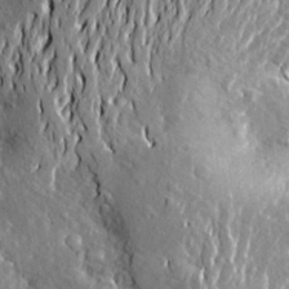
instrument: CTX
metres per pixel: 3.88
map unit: Aa
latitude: 20.6302
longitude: -150.1200
